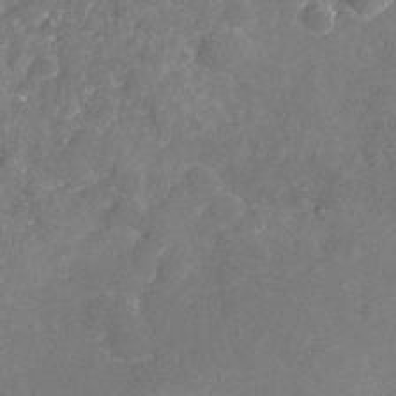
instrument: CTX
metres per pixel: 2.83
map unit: Nhu
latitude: -17.5399
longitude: -57.8205
